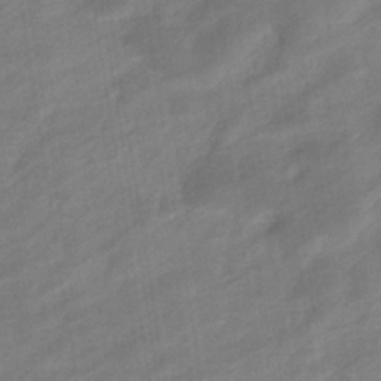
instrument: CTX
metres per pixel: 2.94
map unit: eHb
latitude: -36.7463
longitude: 78.1983
